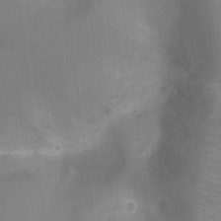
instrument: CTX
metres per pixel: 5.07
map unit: Ht
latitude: -9.1431
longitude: -24.8191
